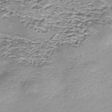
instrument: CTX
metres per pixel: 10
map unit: Nhe
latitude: -45.8233
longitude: 153.4454
